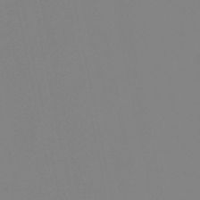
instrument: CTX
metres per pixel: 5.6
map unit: lHb
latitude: -49.0487
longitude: 70.0094
